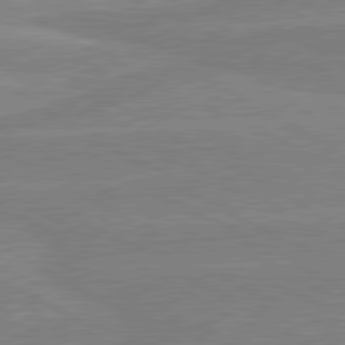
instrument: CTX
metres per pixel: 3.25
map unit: lApd
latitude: 80.4223
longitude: 168.6518
